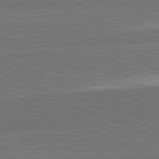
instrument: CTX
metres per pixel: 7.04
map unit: lApd
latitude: 82.1766
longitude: 149.4644
